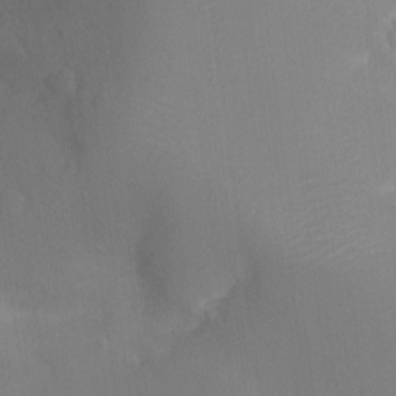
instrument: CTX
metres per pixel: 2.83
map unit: Nhu
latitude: -11.5399
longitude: -37.7828
